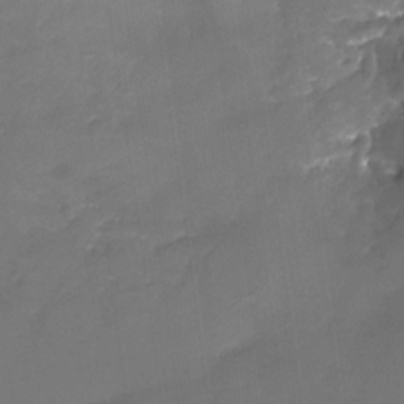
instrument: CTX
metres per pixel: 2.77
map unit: Nhu
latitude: -15.9178
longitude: -56.1199
